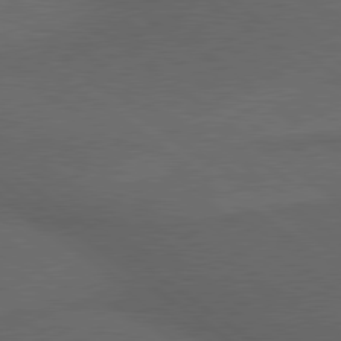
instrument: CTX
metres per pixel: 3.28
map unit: lApd
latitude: 79.5371
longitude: -176.7813
